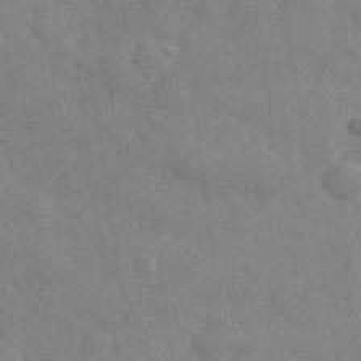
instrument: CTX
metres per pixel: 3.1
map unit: Nhe
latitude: -36.4629
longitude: -177.4048
